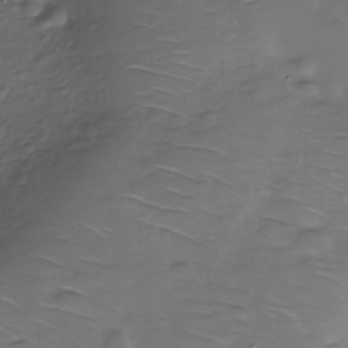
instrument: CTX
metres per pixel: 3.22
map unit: Nhe
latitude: -34.7274
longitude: -88.4979
